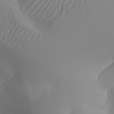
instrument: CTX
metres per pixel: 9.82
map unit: Aa
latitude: 24.4978
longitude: -127.3860
